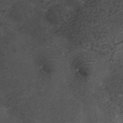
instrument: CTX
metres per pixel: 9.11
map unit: ANa
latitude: 42.0822
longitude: 33.1431
